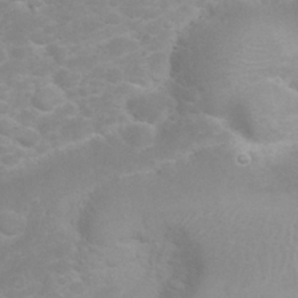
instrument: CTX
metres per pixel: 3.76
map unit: eHh
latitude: 32.1767
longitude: -61.8772
